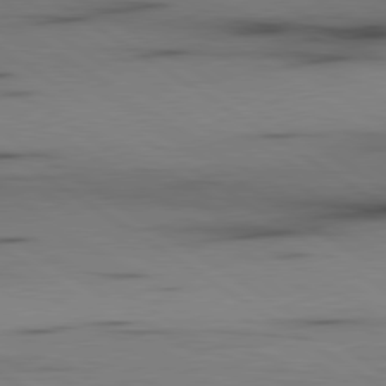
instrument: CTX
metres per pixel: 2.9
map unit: lApd
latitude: 79.9717
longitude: 159.1431
